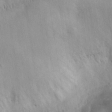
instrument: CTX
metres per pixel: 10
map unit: eHh
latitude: 30.1011
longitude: -72.7813
